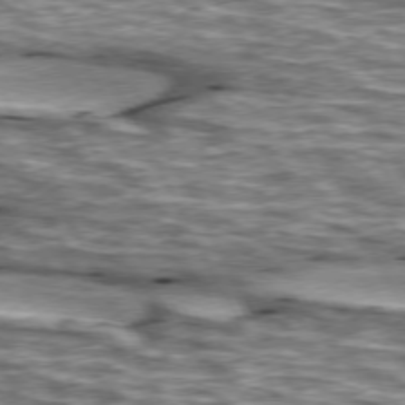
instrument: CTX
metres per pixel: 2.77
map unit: lApd
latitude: 74.5168
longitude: -55.1403
